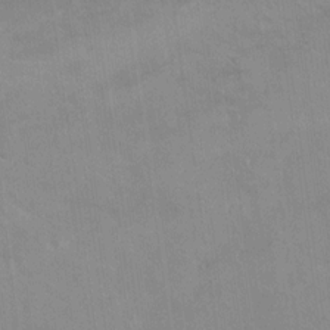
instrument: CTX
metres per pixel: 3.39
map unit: Hto
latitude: 12.8569
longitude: -36.0255
